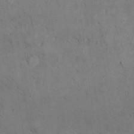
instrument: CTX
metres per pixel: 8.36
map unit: eHh
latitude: 21.4616
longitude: -61.2915
